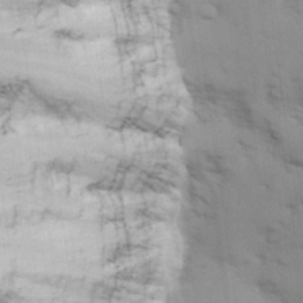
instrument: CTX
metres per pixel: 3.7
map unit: eHh
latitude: 26.4223
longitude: -68.2145
